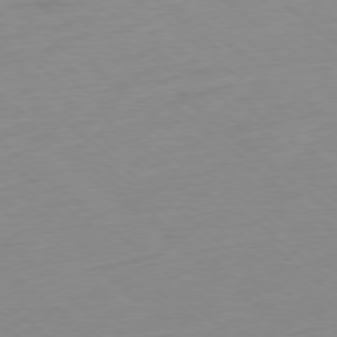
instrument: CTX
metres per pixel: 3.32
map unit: Ap
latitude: -78.6140
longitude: -56.7813
